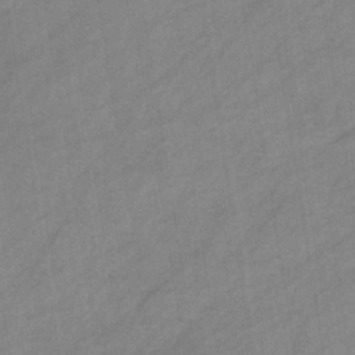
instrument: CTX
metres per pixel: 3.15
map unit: eHb
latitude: -37.7288
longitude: 78.1794
